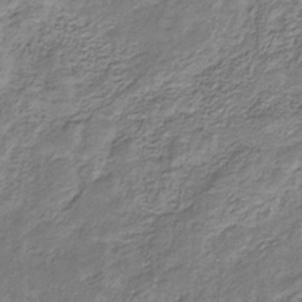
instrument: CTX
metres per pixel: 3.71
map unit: eHb
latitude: -30.6329
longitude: 69.6721
